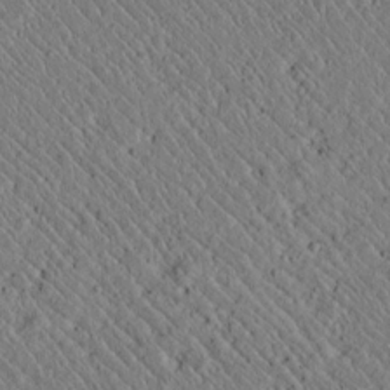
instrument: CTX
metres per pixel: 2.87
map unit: lAvf
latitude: 6.9514
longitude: 158.9919
